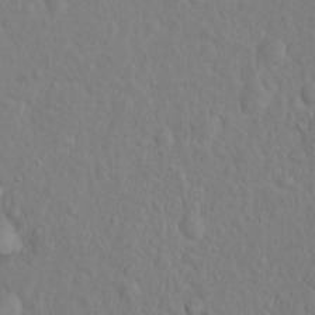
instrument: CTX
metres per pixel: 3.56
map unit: eHh
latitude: 1.7071
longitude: -56.2333
